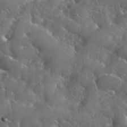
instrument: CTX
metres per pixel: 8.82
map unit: eHh
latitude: 37.3671
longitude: -61.0647
